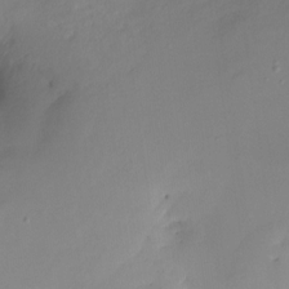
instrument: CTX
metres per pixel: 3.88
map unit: Ht
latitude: -12.1228
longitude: -49.1403
